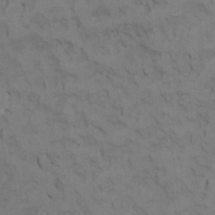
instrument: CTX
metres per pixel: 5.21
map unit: Ht
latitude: 11.5371
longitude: -33.0647
